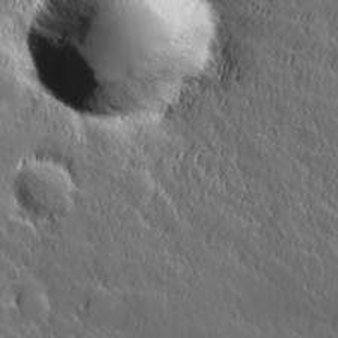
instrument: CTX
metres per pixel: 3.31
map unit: Hve
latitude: 27.1781
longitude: 144.6896
